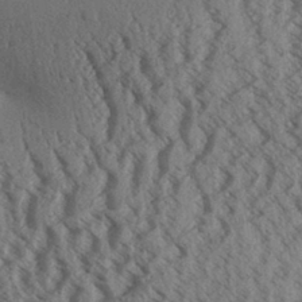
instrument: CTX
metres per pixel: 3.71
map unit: Aa
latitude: 31.5749
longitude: -138.1578
